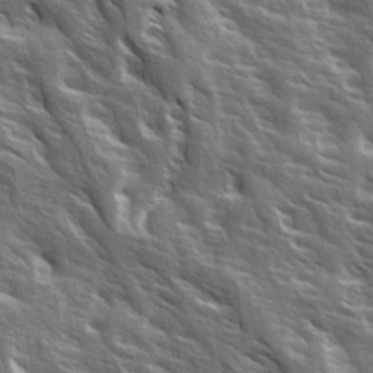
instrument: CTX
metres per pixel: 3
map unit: Ave
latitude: 15.1026
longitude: -131.9151
